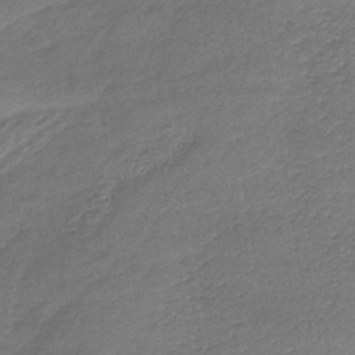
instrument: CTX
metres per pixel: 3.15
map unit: lHb
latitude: -39.9178
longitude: 69.7855
